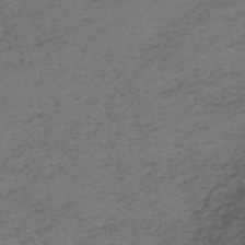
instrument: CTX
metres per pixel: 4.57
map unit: HNb
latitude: -55.8045
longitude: -43.7639
